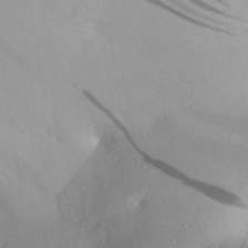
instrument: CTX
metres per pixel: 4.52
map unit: Aa
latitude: 28.4979
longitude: -135.7827
